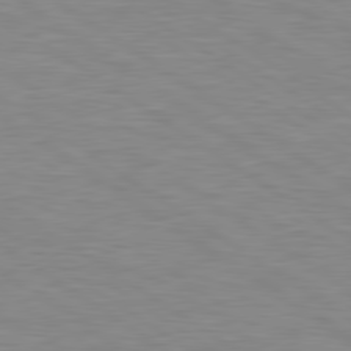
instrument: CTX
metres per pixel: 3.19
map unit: Hpe
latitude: 79.6316
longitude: -127.3860
